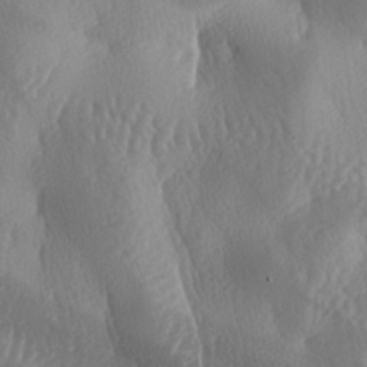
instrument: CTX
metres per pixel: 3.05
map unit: lAa
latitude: -7.9745
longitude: -128.7057
